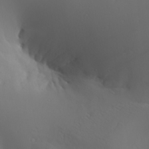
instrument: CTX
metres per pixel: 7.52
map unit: Aa
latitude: 29.7638
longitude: -132.6302
